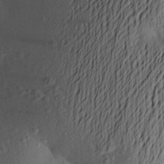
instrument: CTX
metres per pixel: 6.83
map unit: Aa
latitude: 22.7246
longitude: -149.8961
